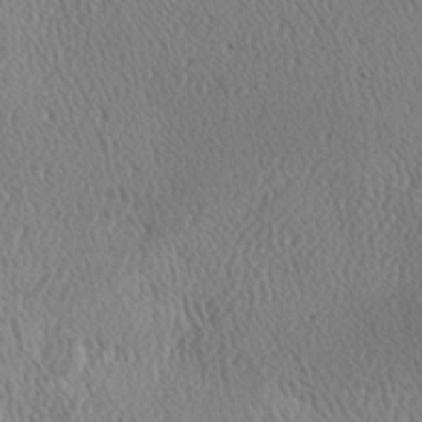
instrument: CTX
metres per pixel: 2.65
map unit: Hve
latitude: 2.4601
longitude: -124.5356
